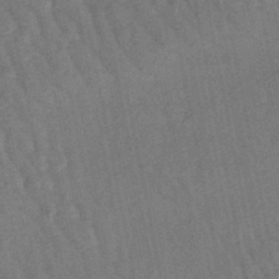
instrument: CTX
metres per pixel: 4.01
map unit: lHb
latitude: -47.2943
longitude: 77.0864
